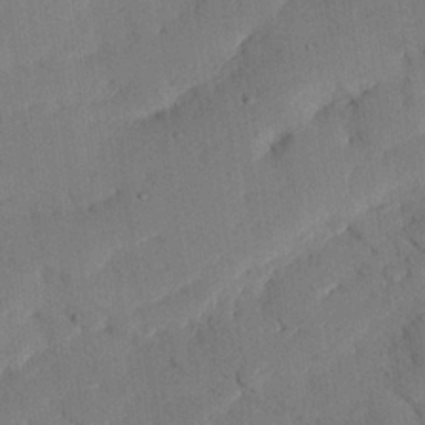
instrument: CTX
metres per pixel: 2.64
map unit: eHh
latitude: 26.4412
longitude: -79.9906
